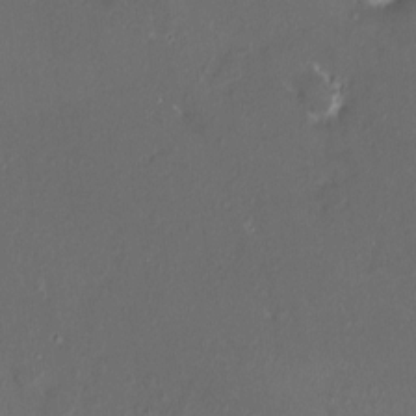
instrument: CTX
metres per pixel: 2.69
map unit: HNhu
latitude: 4.9514
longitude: 9.1998
